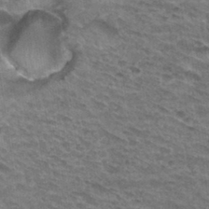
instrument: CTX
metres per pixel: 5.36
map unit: Hto
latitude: 32.5168
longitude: -46.9892
